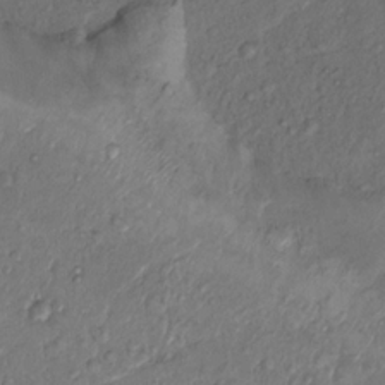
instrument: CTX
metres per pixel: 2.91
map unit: Hto
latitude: 14.4412
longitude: -29.8205
